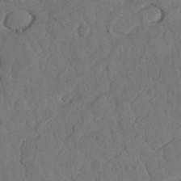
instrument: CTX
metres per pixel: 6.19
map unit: Nhu
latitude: 21.5938
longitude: -74.5735
